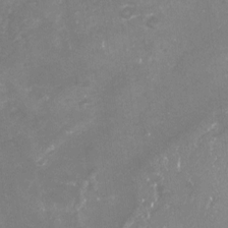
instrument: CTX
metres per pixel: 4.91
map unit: Nhu
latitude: -22.2362
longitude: -56.9324
